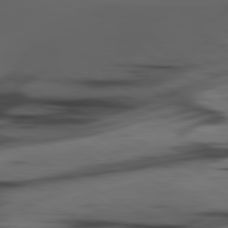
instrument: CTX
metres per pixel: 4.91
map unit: lApd
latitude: 80.7813
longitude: -85.3671
